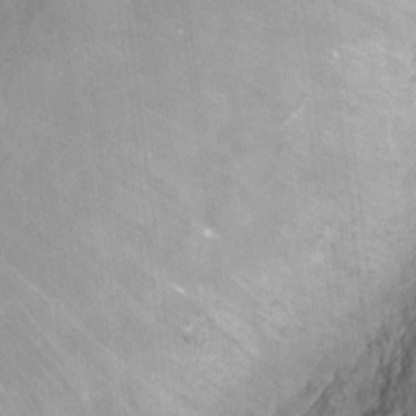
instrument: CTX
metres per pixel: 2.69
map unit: Hto
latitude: 16.4601
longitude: -58.9703
